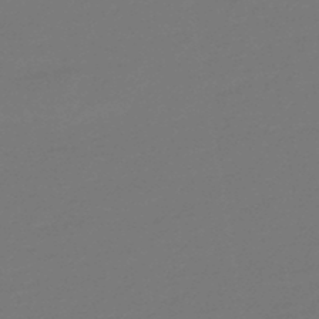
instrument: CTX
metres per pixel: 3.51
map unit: eHb
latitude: -47.1998
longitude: 88.5573
